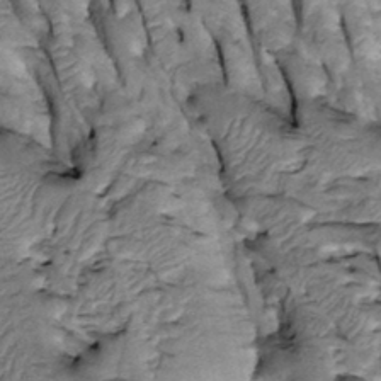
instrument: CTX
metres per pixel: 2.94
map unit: Htu
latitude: -2.4629
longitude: 150.1038
